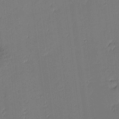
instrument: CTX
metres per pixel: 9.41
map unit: eHh
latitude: -3.6154
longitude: -82.1011
